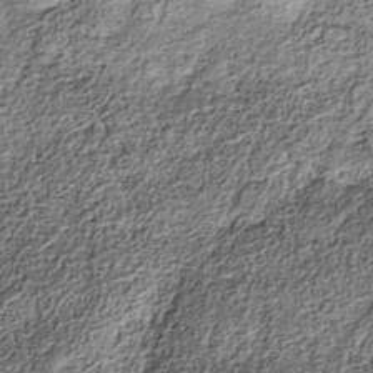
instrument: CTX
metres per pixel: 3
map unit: Nhe
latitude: -38.6519
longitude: -147.4616
